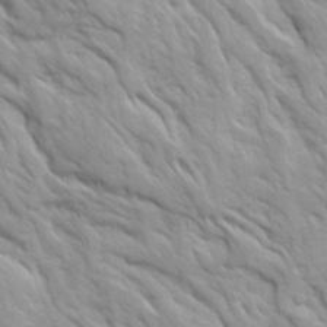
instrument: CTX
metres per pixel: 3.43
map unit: Ave
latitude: 16.2900
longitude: -131.8395
